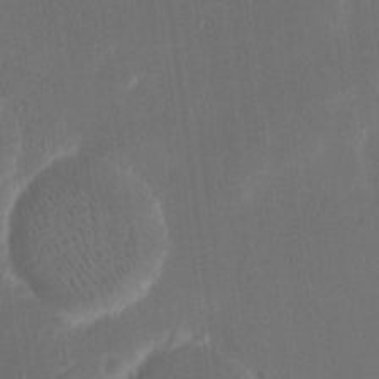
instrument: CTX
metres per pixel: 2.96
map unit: eHh
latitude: 19.1781
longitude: -69.9528
